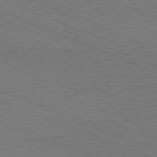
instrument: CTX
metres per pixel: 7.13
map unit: Hpe
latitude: -81.8800
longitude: 17.0298
